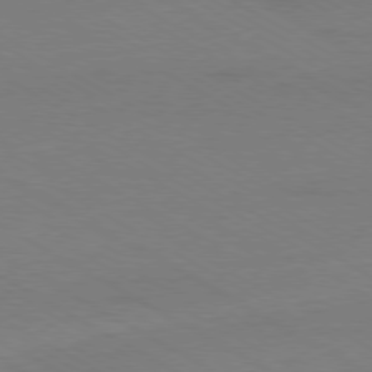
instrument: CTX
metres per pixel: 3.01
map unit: Ap
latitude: -79.4265
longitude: -83.1214
